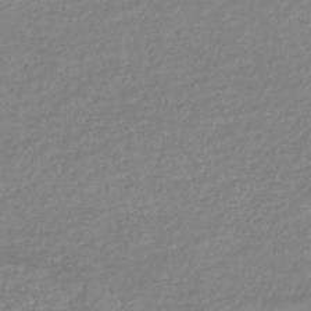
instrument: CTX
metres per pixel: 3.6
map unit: eHb
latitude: -40.1039
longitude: 81.6722
